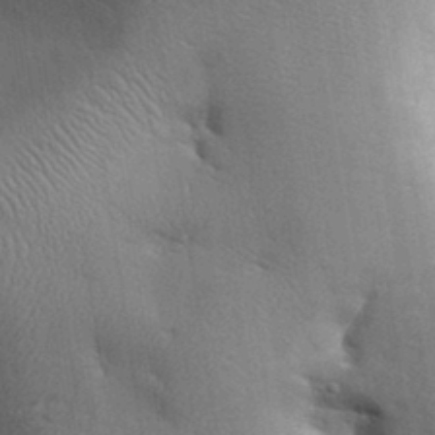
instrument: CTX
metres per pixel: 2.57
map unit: Aa
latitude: 32.7057
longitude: -144.0822
